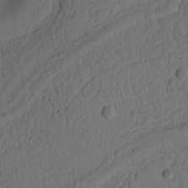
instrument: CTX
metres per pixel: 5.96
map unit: Ht
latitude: 10.6680
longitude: -74.4412
